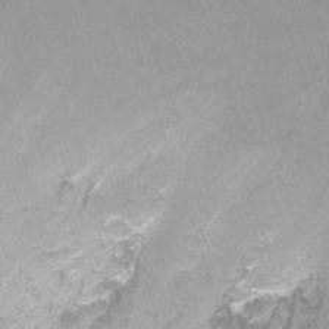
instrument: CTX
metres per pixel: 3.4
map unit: Nhu
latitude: -11.7667
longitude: -48.1578
